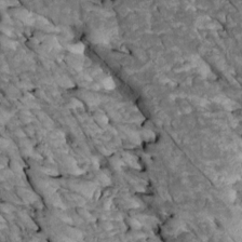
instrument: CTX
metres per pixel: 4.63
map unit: Htu
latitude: 1.4426
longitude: 143.9367
